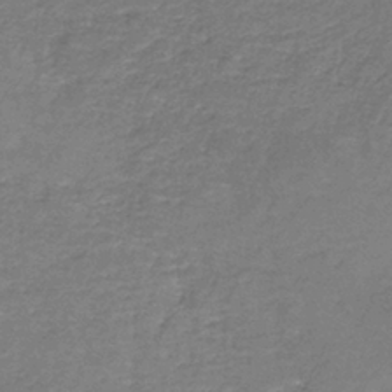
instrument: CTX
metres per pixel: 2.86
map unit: eAb
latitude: -37.5777
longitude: 52.3684
